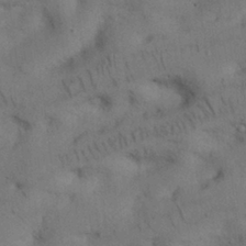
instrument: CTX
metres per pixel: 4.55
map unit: Nhu
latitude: 26.3845
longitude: -71.2159
